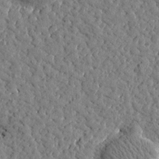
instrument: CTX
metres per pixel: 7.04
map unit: Htu
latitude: -0.3685
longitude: -178.6869
